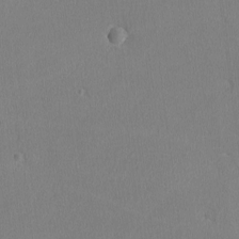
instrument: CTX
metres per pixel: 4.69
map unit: lHvf
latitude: -12.6519
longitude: -100.0633
